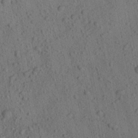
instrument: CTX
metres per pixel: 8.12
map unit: Aa
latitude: 23.1781
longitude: -143.2726
